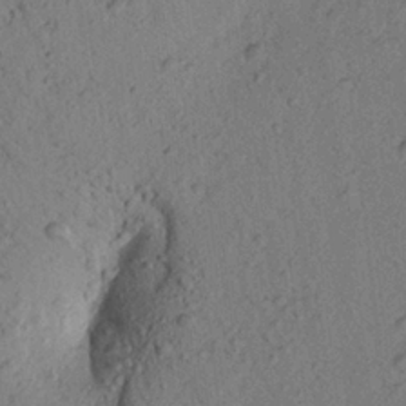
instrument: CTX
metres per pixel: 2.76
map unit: Aa
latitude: 23.8583
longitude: -148.1767
